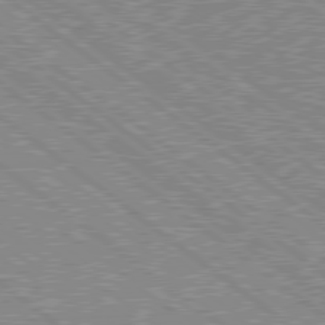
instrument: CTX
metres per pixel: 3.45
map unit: Hpe
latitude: 78.6302
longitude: -169.1781
